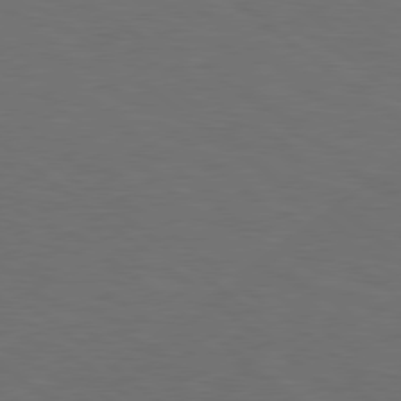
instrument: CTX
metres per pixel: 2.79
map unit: lApd
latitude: 78.6680
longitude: -177.3481
